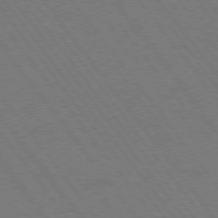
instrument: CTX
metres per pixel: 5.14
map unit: Hpe
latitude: 74.9325
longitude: -137.8017
